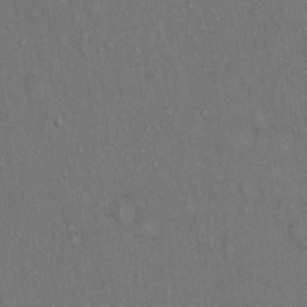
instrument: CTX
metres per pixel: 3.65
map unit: Hto
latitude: 15.1593
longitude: -60.7624
